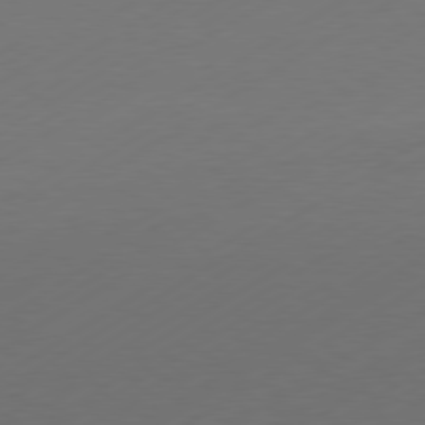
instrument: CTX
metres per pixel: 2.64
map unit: Hpe
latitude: -80.8030
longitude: 14.8786
